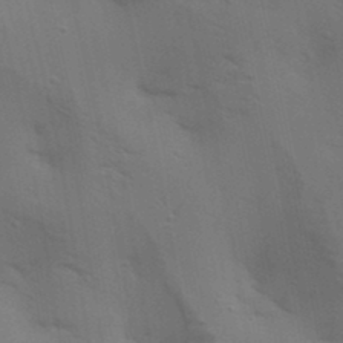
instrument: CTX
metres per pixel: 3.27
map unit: lAa
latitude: 18.7057
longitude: -138.9136
